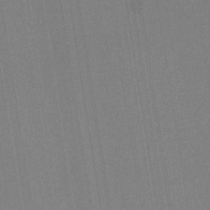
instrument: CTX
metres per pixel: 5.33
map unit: HNb
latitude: -34.5763
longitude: 54.9920
